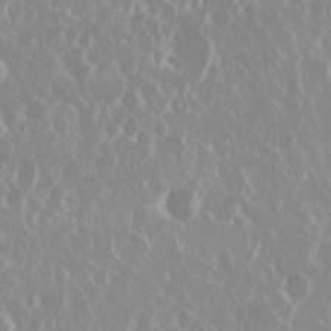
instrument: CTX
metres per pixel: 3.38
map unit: Nhu
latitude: 29.3104
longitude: -61.4804
